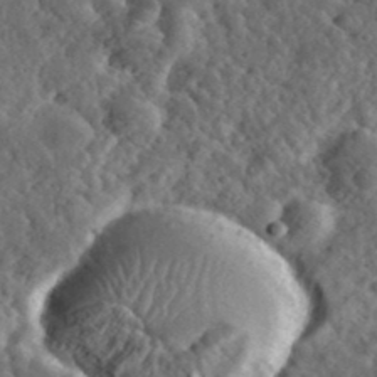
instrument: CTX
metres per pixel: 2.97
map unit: eHh
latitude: 35.5182
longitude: -79.3482
